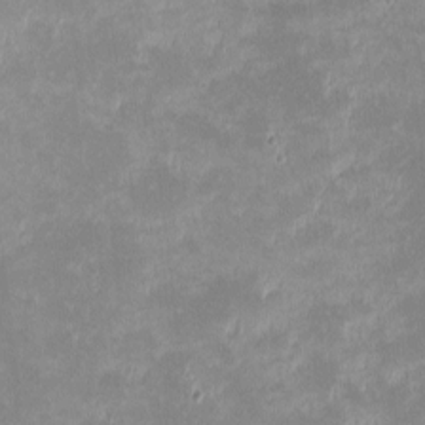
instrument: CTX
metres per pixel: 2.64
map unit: eHh
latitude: -1.5211
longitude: -84.5357
